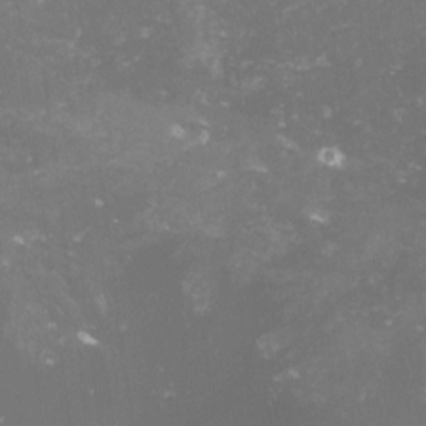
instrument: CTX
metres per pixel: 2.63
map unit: lHvf
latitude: -13.8800
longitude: -98.6301
